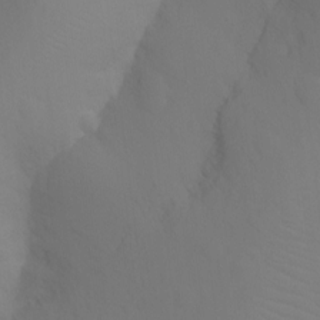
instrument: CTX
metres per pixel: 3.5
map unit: Ht
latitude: -10.2740
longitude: -34.7057
